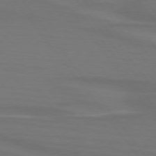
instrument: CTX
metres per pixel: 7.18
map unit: lApd
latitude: 74.7813
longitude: -79.9906
